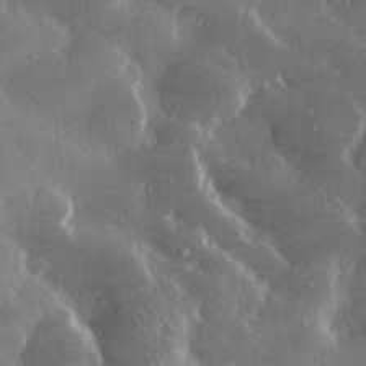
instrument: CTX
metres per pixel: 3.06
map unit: lHvf
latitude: 31.6127
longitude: -93.0080
